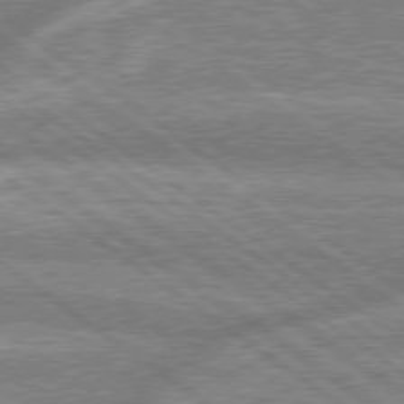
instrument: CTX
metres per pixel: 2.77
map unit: lApd
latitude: 78.8758
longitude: -159.7072
